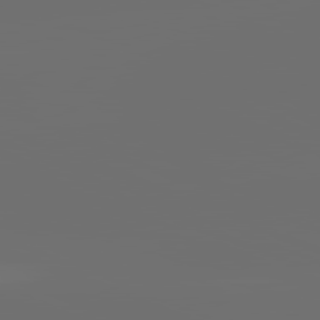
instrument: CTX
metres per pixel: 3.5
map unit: lApd
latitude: 82.0633
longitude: -164.7246
